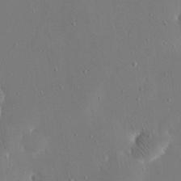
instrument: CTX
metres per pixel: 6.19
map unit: eHh
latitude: 19.5182
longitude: -68.8002
